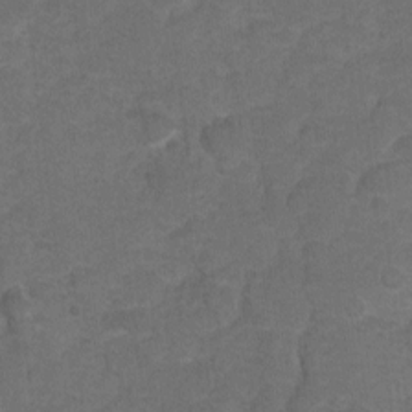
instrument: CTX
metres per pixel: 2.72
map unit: Hto
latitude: 5.1403
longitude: -31.5560
